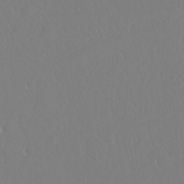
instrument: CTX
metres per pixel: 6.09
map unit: Nhu
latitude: 25.5371
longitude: -58.6491
